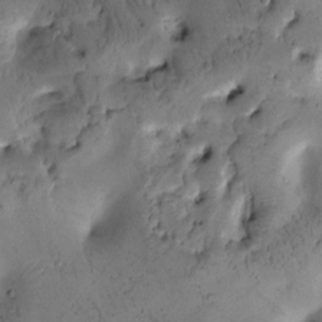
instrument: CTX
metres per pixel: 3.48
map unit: Htu
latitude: -1.8045
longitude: 171.0298
